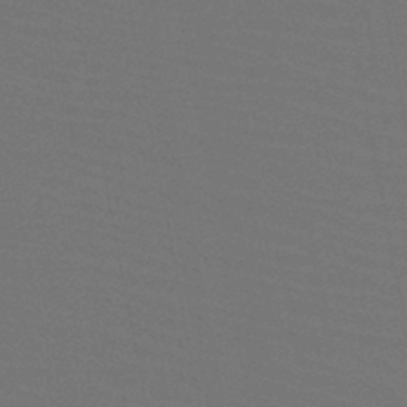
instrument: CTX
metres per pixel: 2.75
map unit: HNb
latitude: -47.3887
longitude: -43.1970
